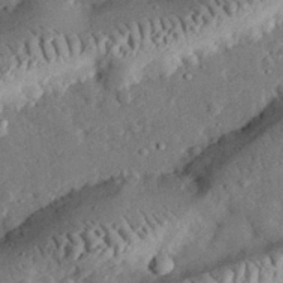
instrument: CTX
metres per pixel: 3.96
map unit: lHvf
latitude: 32.4034
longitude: -83.4426
